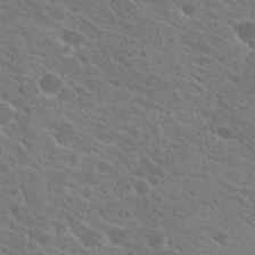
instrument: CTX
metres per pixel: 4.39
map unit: Hto
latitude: 23.1970
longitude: -38.8758
